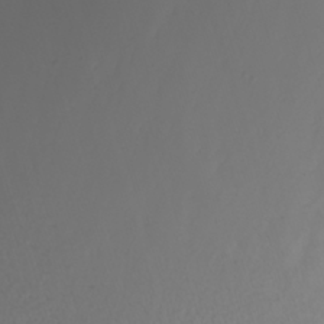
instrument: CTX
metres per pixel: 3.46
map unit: Htu
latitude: -8.2550
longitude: -64.5168
